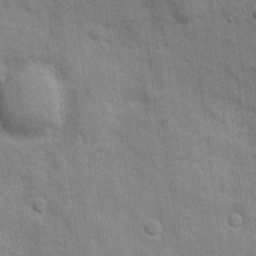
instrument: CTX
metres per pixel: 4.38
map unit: Hve
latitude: 18.5923
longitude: 151.6344
